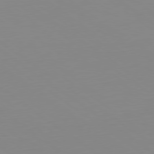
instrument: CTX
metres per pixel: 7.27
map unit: Hpe
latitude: -79.4643
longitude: 13.8045
